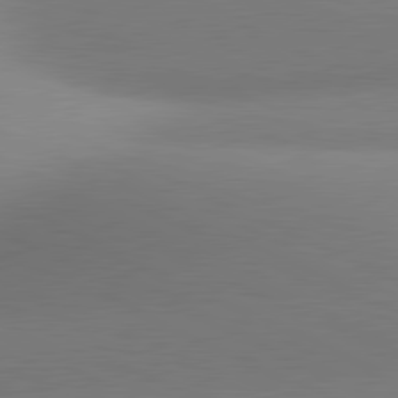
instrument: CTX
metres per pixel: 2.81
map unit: lApd
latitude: 80.9514
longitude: 131.0297
